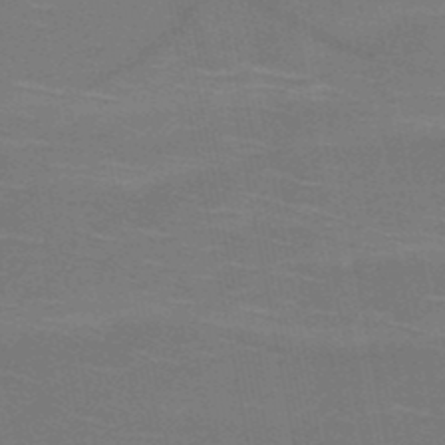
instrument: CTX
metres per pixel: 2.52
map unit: HNb
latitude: -51.8989
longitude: -45.8772
